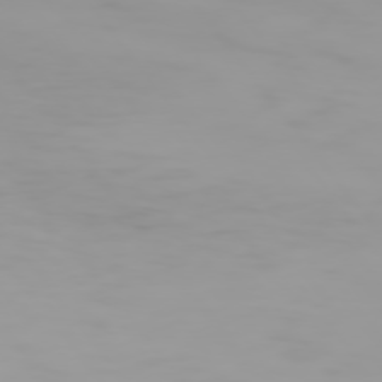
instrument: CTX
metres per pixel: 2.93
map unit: Hpe
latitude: 74.5168
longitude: -129.2159
